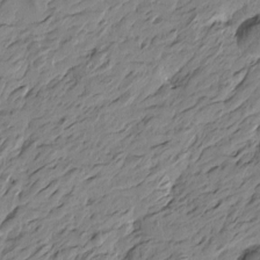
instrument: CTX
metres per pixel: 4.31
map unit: Htu
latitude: -4.8030
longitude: -178.4412
